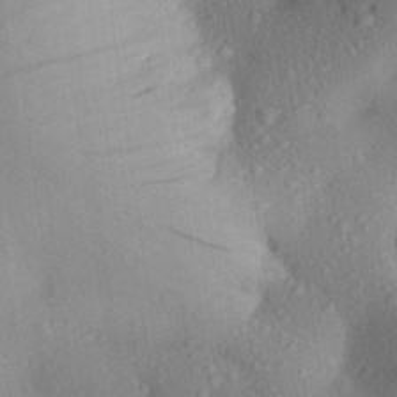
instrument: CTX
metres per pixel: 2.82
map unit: Aa
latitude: 26.8947
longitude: -146.1767
